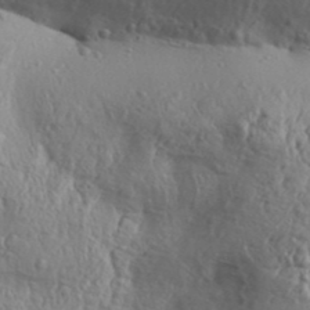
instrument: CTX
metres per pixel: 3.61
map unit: Aa
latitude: 31.8962
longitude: -134.9513
